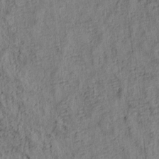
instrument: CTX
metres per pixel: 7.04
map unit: lAa
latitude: 5.4237
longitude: -114.6868
